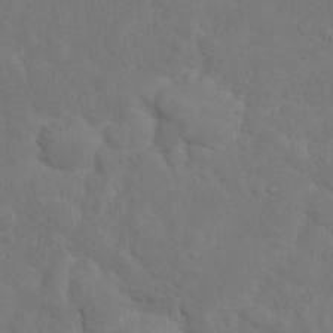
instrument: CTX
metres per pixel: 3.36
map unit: Hto
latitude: 12.4034
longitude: -37.0270
